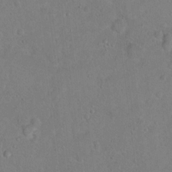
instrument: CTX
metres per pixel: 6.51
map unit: Ht
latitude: 14.4223
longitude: -37.0459
